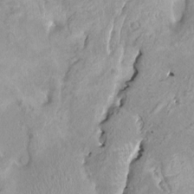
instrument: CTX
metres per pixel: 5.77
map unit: HNhu
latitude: 3.6127
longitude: 5.6155
